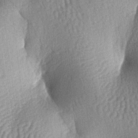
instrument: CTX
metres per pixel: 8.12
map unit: lAa
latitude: -6.7463
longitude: -126.9325
